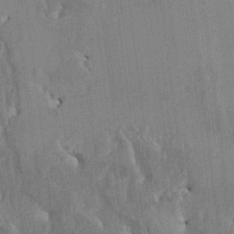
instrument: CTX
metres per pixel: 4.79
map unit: HNhu
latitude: 4.2900
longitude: 7.4454
